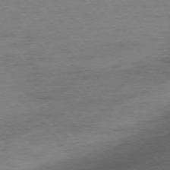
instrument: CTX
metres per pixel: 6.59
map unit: Ap
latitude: -75.2943
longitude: -72.4790
